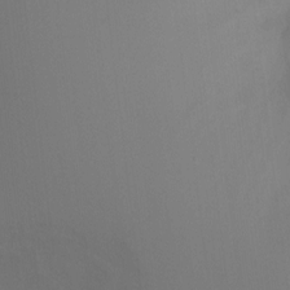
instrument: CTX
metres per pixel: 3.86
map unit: Ht
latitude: 1.7260
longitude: -25.1592
